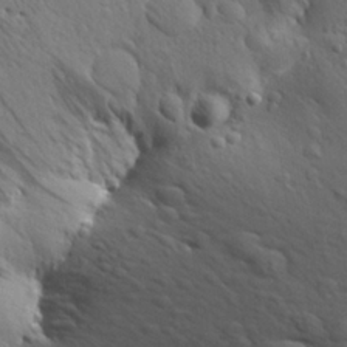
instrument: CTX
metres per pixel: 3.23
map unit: Aa
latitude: 27.1592
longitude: -144.4601
